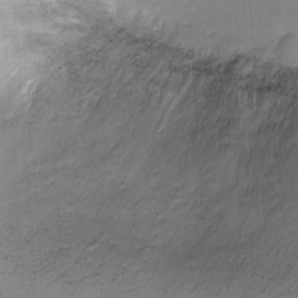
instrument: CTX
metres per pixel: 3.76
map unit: Ht
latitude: -6.7652
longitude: -26.2334
